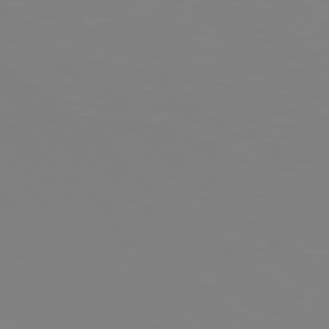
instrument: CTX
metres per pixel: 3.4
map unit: Hpe
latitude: 77.6127
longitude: -174.0822
